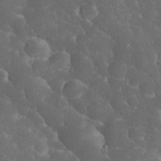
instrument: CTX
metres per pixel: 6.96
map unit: eHh
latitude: 33.9339
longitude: -64.1200
